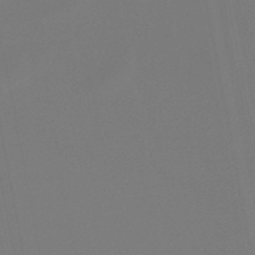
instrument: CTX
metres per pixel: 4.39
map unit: lHb
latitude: -47.1620
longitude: 74.5385
